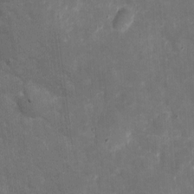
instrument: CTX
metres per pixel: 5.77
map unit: eHh
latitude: 4.9325
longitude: -70.5546
